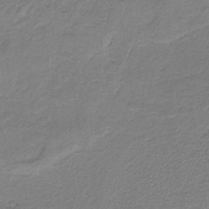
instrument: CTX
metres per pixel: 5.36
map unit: HNb
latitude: -35.0486
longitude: 59.0108
